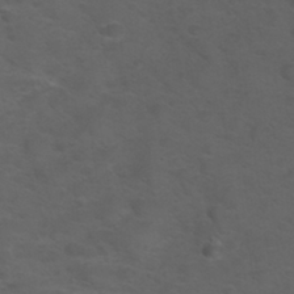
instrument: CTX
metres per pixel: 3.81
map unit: Nhu
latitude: 29.2348
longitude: -50.4979
